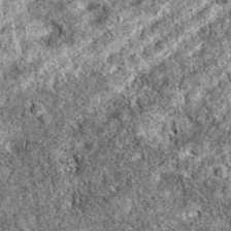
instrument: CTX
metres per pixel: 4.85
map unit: eAb
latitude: 38.5546
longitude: 111.7289
